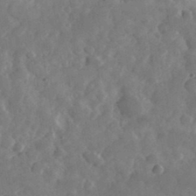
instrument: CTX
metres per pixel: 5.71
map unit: eHh
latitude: 35.4048
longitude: -69.3293
